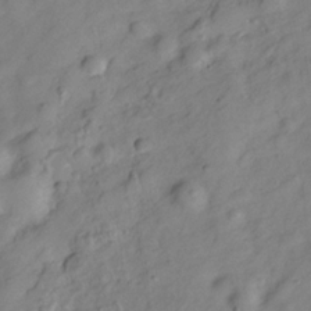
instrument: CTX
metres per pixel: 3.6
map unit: Hve
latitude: -28.6519
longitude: 93.1620
